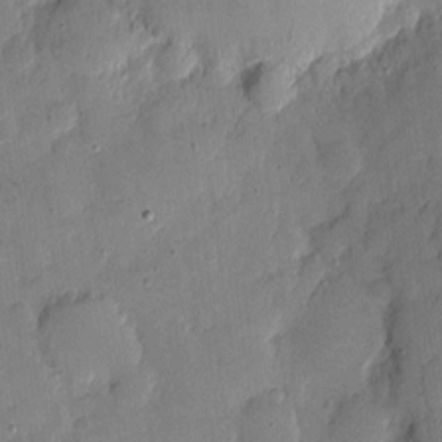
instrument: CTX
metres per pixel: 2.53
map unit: eHh
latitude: 4.1011
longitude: -71.2348
